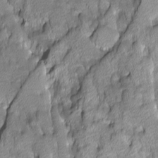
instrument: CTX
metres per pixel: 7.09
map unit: Ave
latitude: -10.9920
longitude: -118.2711
